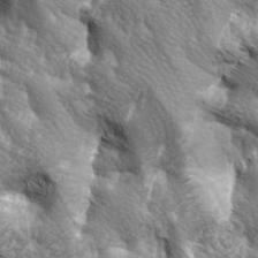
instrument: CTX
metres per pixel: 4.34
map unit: lAa
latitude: -5.7288
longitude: -125.3293
